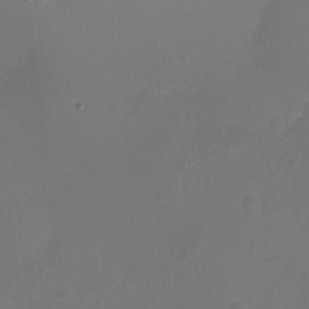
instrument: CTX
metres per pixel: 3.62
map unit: Nhu
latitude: -18.1984
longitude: -46.3468
